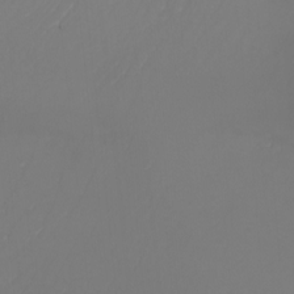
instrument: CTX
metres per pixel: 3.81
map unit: Nhu
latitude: -7.8233
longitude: -89.9151
